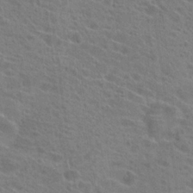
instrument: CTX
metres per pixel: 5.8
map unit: Hto
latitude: 22.6112
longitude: -39.4426
